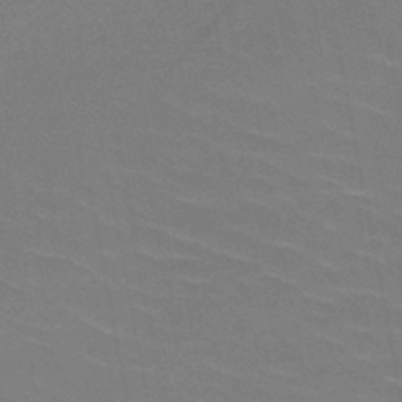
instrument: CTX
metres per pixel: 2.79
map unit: HNb
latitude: -49.3699
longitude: -48.4790
